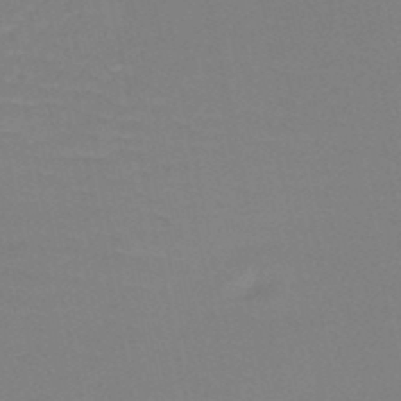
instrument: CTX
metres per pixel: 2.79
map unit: HNb
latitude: -49.3132
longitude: -48.9514
